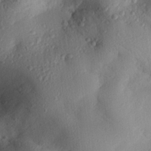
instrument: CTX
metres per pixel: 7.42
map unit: eHh
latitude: 25.1214
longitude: -78.0822
